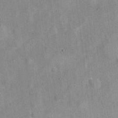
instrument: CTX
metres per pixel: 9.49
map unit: Nhu
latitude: -18.7652
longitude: -56.1199
